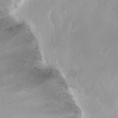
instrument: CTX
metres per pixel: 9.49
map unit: Hto
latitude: -13.5021
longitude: -41.1781
